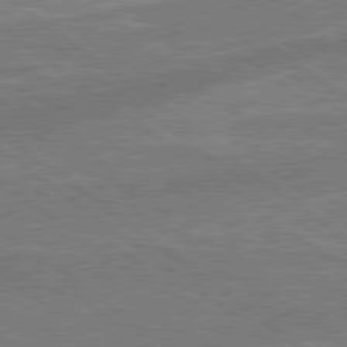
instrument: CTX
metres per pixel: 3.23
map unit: lApd
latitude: 79.1781
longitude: 174.1605
